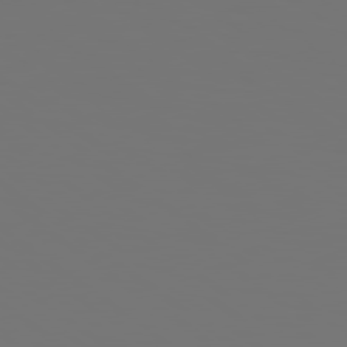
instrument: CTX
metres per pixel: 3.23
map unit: lApd
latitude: 79.1026
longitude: 176.6330
